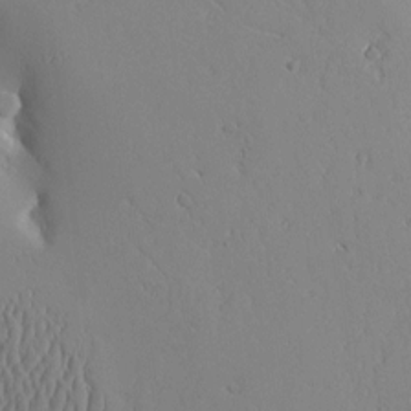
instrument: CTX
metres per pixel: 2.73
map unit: Aa
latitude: 10.3278
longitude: -129.3859
